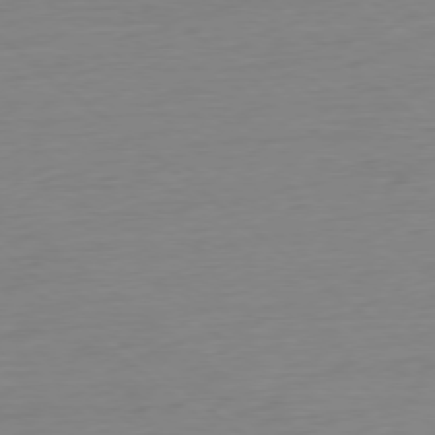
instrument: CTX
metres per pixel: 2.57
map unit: Ap
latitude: -78.1794
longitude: -76.5168
